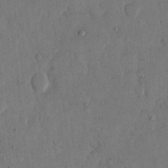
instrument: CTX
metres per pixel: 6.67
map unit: eHh
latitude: 13.6316
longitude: -68.2901
